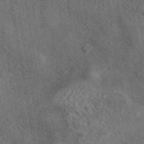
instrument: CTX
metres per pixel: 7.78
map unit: eAb
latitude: 43.3860
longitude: 109.5777
